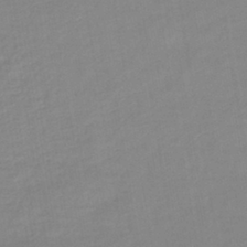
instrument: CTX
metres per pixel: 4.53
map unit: lHb
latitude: -40.3117
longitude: 74.5952
